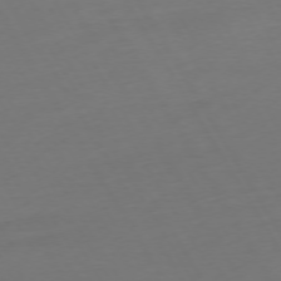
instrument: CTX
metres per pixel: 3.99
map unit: Ap
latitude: -74.8408
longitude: -68.7813
